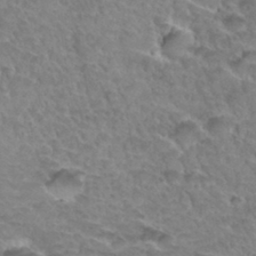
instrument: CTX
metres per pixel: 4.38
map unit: Hto
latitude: 34.1577
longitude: -46.5546
